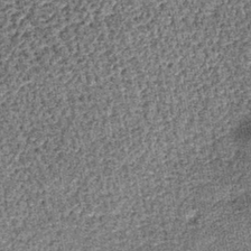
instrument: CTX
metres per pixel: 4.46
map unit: lHb
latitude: -39.8422
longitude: 65.0865
